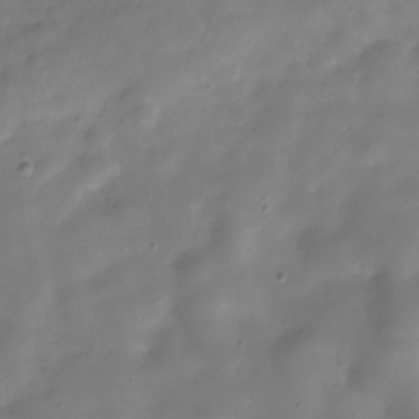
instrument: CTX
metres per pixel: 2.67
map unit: Hve
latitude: -31.5210
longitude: 94.5573
